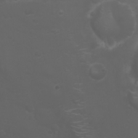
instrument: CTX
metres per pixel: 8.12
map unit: Nhu
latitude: 22.2522
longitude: -64.1578
